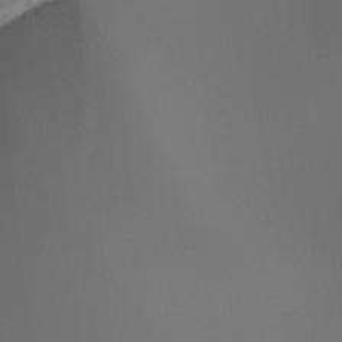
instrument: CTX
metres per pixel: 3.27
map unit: Ht
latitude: -4.2739
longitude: -61.8772
